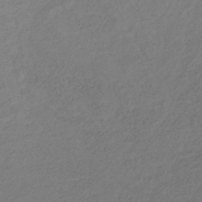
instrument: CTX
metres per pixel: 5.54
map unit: lHb
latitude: -39.6722
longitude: 71.1809
